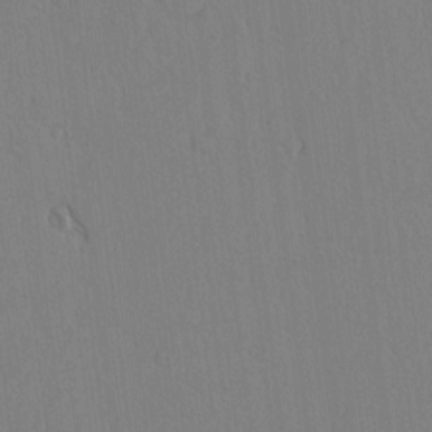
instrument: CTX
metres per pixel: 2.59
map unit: lAvf
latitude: -4.9352
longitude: -114.6868
